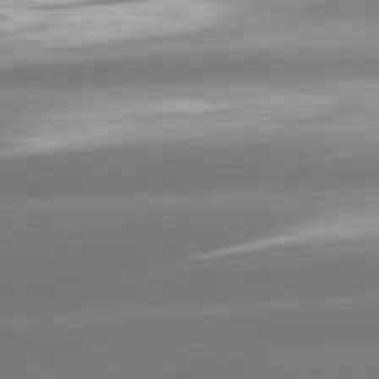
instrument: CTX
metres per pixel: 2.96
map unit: lApd
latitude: 80.2711
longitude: -154.4790
